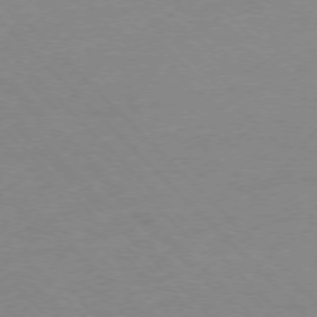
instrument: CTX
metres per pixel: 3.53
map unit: Ap
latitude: -76.5574
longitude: -79.7639
